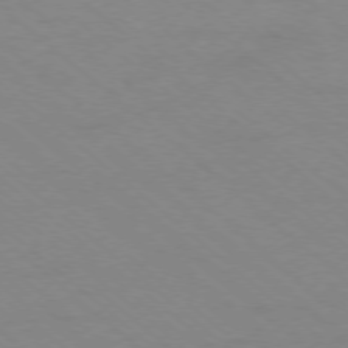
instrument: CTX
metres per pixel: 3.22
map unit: Ap
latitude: -77.7289
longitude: -76.6301
